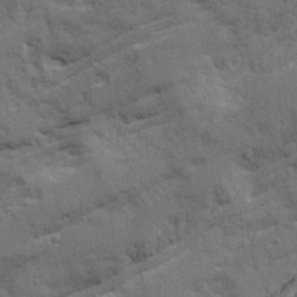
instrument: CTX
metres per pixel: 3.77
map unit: Ave
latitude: 21.4238
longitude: -130.0444
